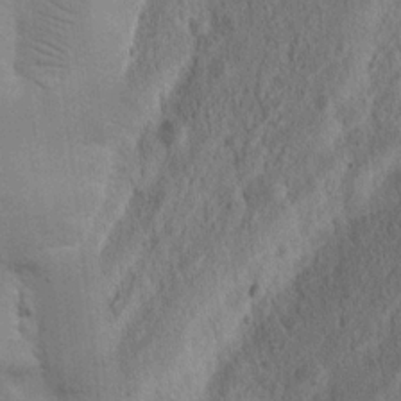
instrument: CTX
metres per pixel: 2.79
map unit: Nhu
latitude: 16.3278
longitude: -74.7813
